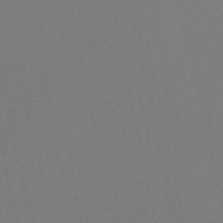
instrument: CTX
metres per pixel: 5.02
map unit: lHb
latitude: -49.6155
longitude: 70.5574
